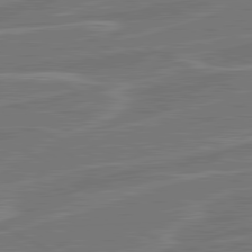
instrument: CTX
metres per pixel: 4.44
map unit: lApd
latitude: 81.3671
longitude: 121.5399
